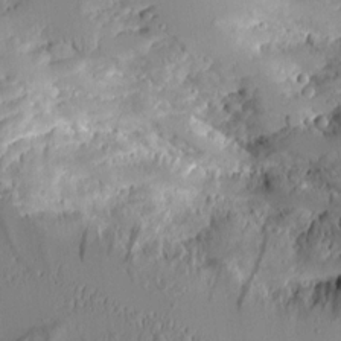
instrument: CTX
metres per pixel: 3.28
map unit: Aa
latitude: 10.5357
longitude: -126.4223
